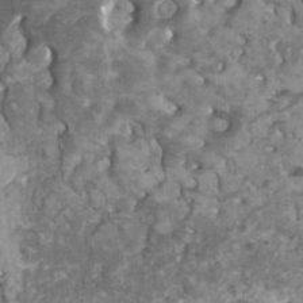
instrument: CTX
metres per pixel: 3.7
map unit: HNhu
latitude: 2.1011
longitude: 3.3887
